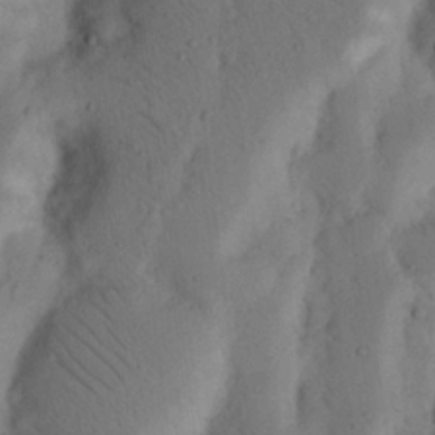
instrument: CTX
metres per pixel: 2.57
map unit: Nhu
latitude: 18.8569
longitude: -75.8394
